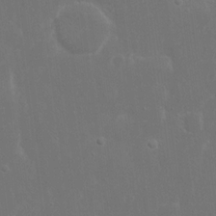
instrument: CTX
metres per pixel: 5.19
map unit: eHh
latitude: 16.6113
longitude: -72.3279
